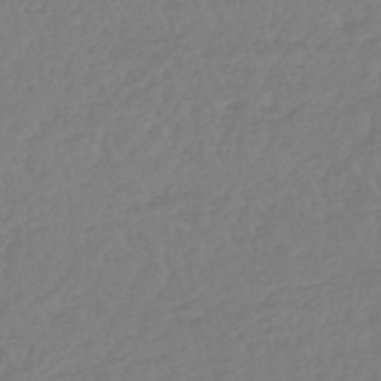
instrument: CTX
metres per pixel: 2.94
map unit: lHb
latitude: -45.0298
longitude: 70.7274
